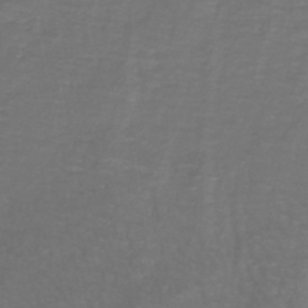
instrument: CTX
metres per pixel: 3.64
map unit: lHb
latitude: -43.0486
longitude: 57.2754
